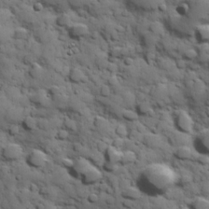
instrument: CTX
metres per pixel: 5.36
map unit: Hve
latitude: 24.6490
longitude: 147.4076
